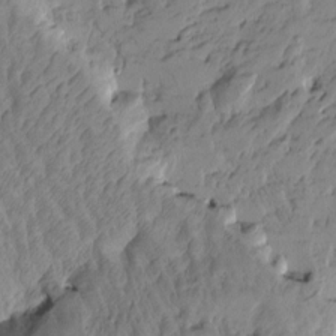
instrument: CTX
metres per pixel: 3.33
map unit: Htu
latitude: -4.1416
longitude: -178.1956
